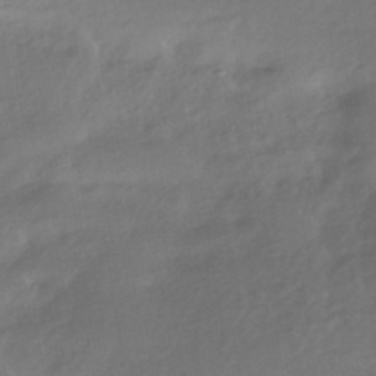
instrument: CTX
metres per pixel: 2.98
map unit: HNhu
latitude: -42.1038
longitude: 93.0297
